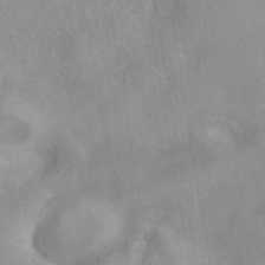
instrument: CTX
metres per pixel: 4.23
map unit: eAb
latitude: 40.5356
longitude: 106.3118
